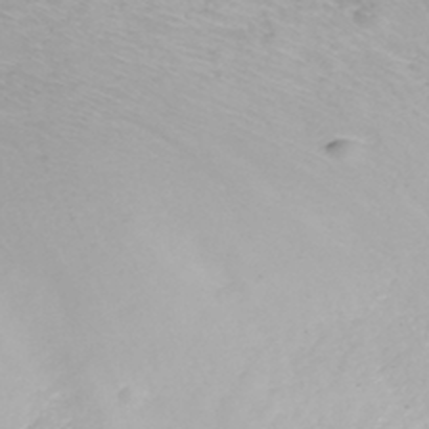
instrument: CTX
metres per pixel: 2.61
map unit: eHh
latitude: -43.0864
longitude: -32.8947
